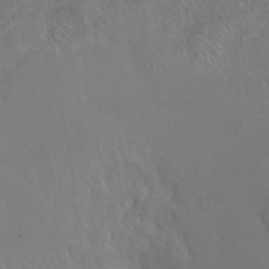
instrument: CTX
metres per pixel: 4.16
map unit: Ht
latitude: -7.8422
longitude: -36.9703
